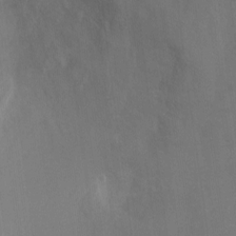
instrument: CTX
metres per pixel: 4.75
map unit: Ht
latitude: -3.1620
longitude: -28.0255
